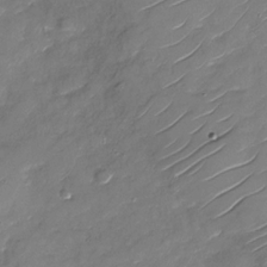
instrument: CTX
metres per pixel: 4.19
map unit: Nhu
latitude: -29.4832
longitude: -73.3482
